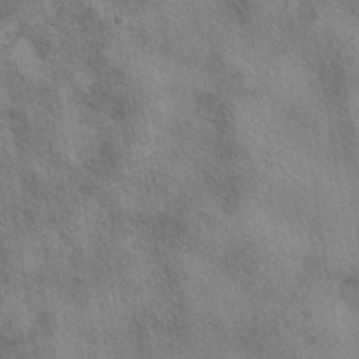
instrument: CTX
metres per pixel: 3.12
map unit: eAb
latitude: 38.7813
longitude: 112.8219
